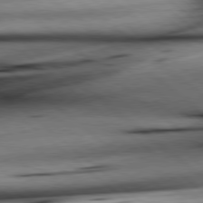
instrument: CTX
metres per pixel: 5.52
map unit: Hpe
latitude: 79.0081
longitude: -140.3278
